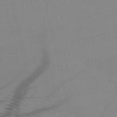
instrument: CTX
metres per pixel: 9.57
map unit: HNb
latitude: -52.6707
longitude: -44.9891
